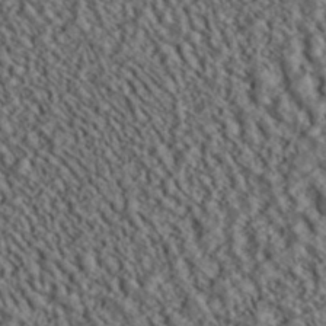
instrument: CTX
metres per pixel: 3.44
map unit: ANa
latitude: 40.1577
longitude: 30.1417
